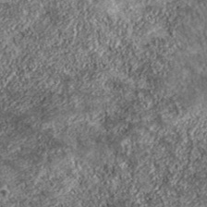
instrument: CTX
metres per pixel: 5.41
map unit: eHh
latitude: 43.1025
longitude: -89.1970
